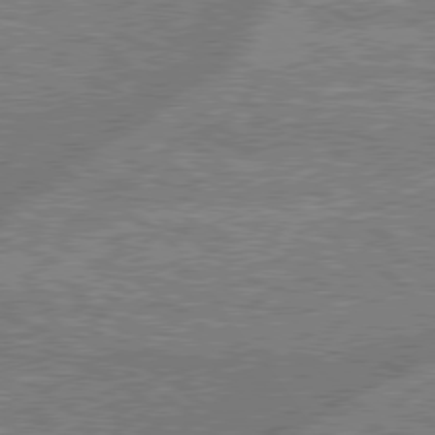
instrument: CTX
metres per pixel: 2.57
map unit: lApd
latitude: 78.8191
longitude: -159.6883
